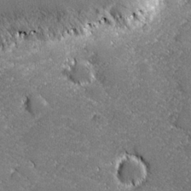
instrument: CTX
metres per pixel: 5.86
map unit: lHvf
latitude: 27.7072
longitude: 141.1998
